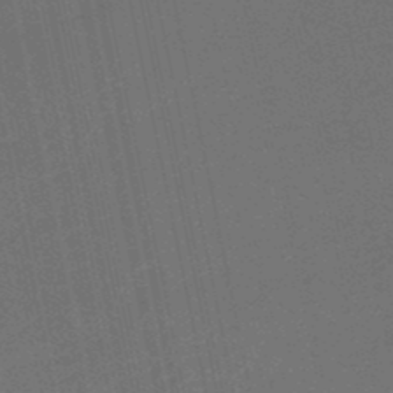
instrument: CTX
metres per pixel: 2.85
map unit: eHb
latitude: -47.9745
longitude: 87.8045
